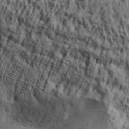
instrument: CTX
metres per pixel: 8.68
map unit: Aa
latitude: 32.1767
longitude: -135.1025
